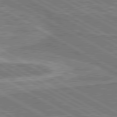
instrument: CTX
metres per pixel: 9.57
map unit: lApd
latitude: 80.5357
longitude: 144.4629
